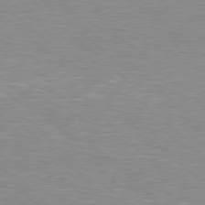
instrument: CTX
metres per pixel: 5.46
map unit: Hpe
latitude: 77.8016
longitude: -152.7624
